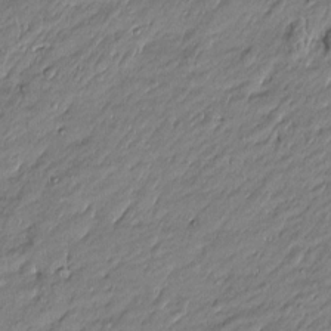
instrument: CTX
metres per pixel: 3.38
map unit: Htu
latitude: -5.3320
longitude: 176.9920
